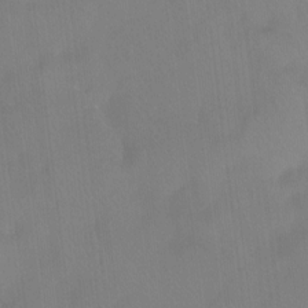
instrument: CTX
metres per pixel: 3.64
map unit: Htu
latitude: -13.7100
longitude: -46.1389
